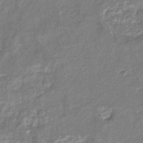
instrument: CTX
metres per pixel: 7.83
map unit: eHb
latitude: -35.8233
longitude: 76.5385
